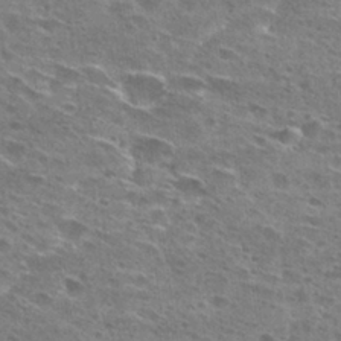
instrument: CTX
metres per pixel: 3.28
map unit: Hto
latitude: 27.9717
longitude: -45.8583
